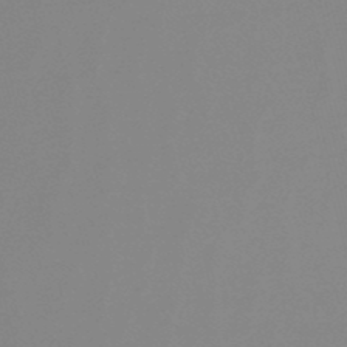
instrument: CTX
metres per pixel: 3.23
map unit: lHb
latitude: -48.8030
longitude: 68.0283
